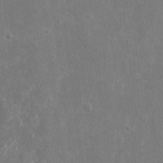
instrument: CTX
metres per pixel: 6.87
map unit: eHh
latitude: 8.9136
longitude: -71.7827
